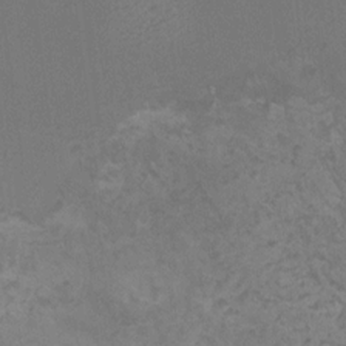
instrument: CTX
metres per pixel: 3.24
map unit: HNhu
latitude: 7.9150
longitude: -1.7260
